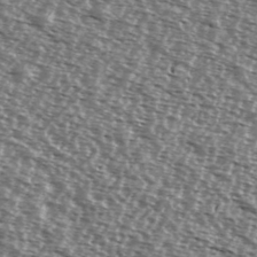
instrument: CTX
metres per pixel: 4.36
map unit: Ave
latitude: 38.1956
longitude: -112.1578
